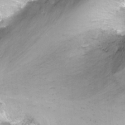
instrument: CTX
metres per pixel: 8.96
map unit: Nhu
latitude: -12.2929
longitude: -61.9906
